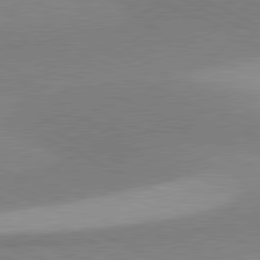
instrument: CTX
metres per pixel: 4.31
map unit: lApd
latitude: 80.9892
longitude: 156.9730
